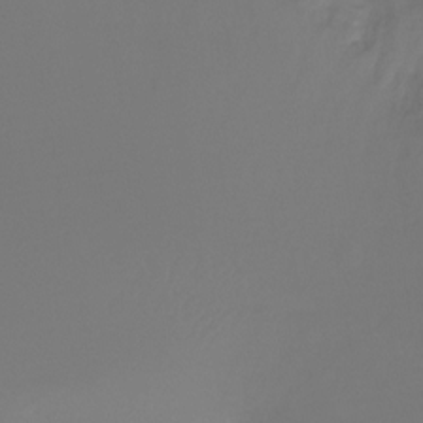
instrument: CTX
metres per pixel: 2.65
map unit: Ht
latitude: -17.1243
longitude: -46.3468
